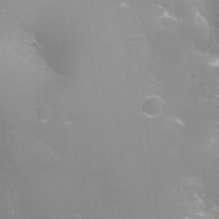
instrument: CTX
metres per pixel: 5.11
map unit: Hto
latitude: -4.4629
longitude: -35.5371
